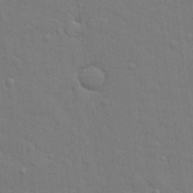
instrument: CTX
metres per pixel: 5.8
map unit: lHvf
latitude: 23.1781
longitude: 142.1038
